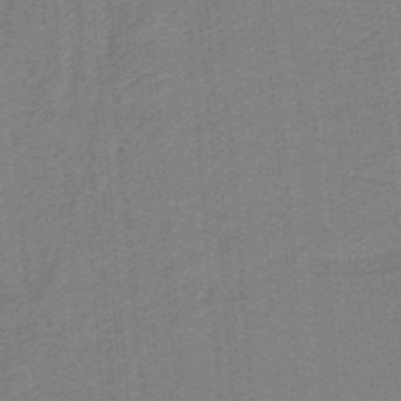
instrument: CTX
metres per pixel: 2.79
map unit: HNb
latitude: -38.5007
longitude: 54.1606
